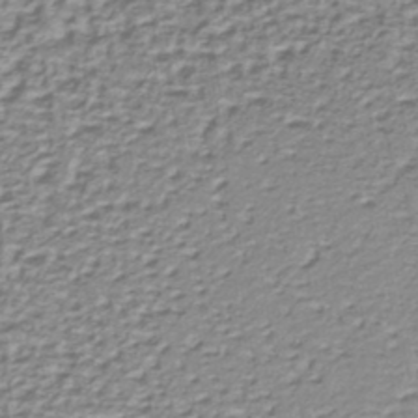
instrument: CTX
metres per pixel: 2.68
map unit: lHb
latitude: -36.3306
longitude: 58.6896
